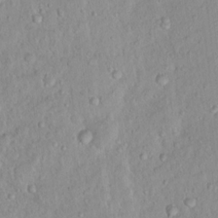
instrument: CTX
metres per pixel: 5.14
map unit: Nhu
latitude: 13.3860
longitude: -37.0081
